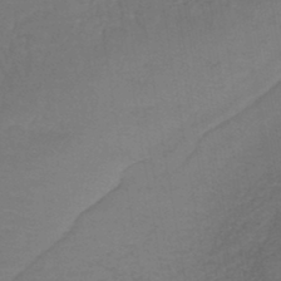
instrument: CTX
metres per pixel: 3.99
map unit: lHb
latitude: -43.3320
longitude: 60.0850
